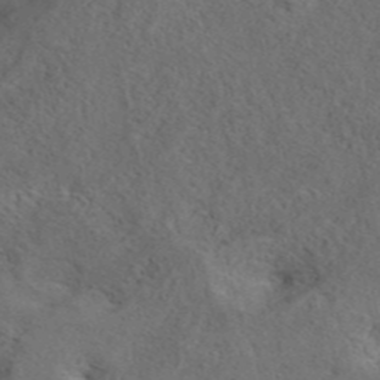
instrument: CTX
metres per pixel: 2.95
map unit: eAb
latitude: 42.3089
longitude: 108.9164
